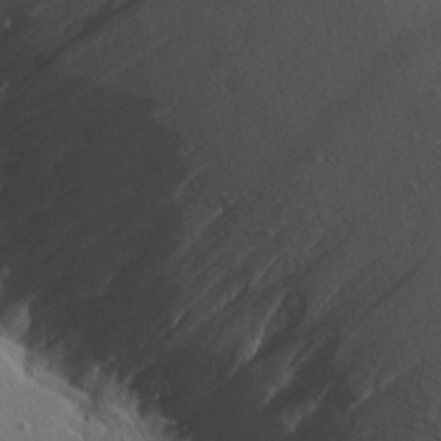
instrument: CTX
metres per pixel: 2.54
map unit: Aa
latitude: 14.0255
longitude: -142.2901
